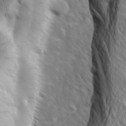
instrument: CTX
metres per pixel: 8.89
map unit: Ave
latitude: 8.8569
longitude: -105.9339
